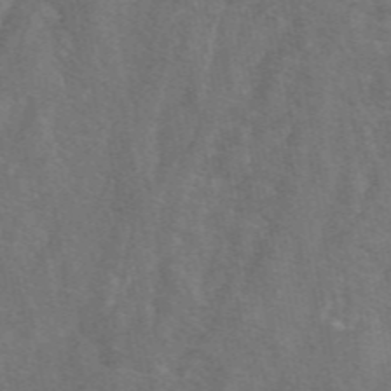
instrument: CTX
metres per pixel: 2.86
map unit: eAb
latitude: 49.8772
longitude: 119.1809
